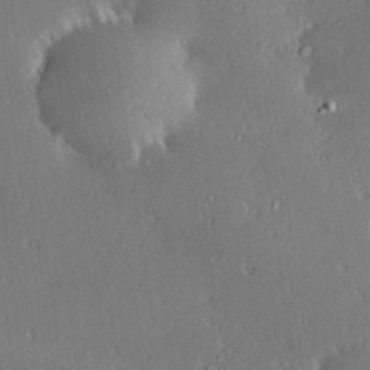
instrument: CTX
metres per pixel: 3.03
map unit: Hve
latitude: 27.7639
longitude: -93.5749
